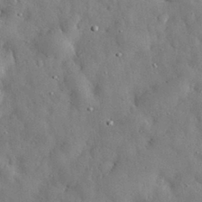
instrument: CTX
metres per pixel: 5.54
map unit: eHh
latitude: 30.8002
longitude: -73.5183
